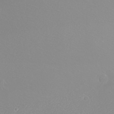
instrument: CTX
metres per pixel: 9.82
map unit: eHh
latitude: -8.6896
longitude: -70.2522
